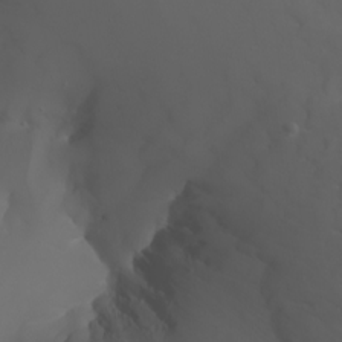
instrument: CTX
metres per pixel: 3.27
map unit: Nhu
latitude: -7.2565
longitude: -81.4237
